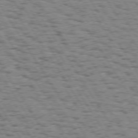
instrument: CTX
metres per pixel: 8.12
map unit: Hpe
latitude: 73.3104
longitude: -133.8583
